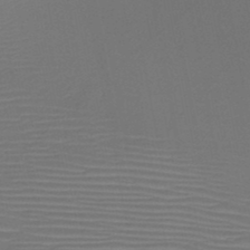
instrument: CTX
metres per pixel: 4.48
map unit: HNb
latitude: -47.1242
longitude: -42.3656
